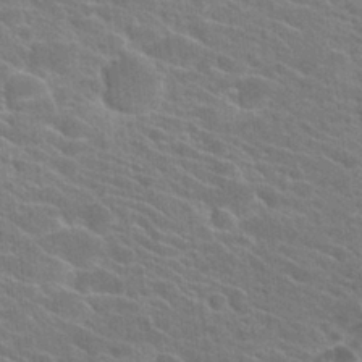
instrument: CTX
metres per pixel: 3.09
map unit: Hto
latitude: 23.8961
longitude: -40.5923
